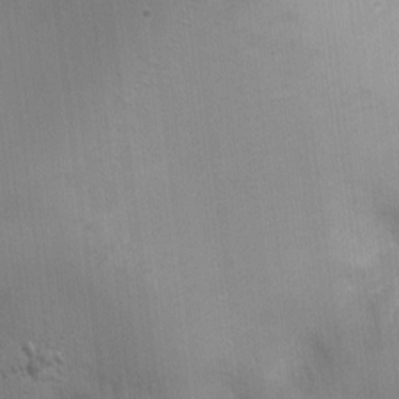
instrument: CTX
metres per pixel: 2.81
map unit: Nhu
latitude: 0.7435
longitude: -16.5545
